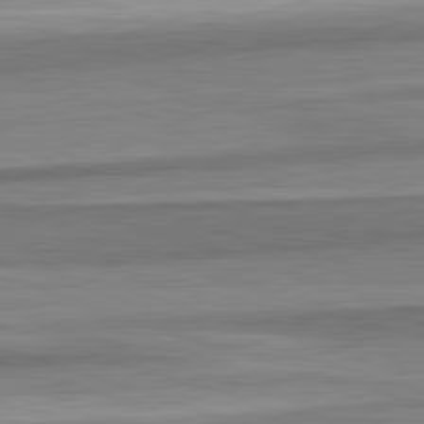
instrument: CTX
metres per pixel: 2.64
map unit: lApd
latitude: 82.6490
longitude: 177.9556
